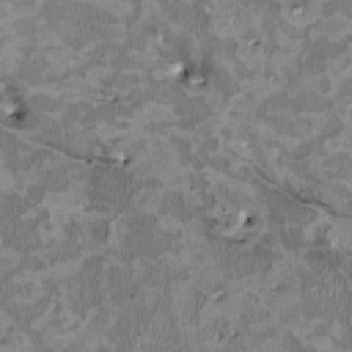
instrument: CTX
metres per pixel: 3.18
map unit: HNhu
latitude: 2.7057
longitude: -4.4223
